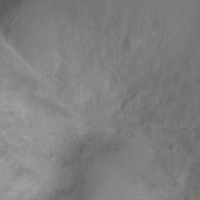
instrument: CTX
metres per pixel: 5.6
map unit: Ht
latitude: -0.7464
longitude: -17.3482
